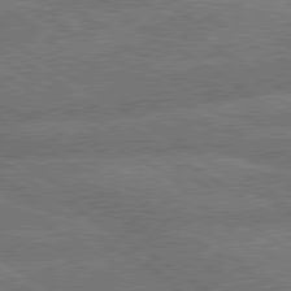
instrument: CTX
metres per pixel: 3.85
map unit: lApd
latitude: 79.8773
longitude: -161.8205
